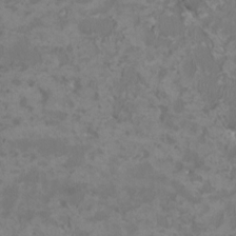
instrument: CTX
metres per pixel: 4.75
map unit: HNhu
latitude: 0.5357
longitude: -1.9906
